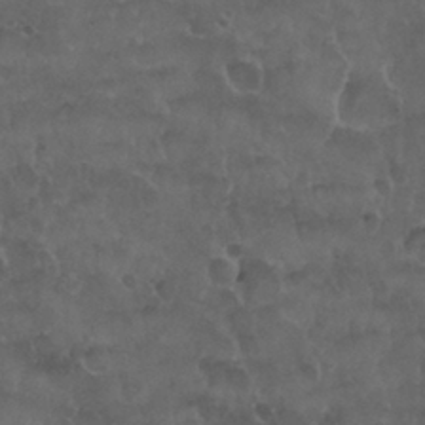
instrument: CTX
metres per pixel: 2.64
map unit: Nhu
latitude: 26.6869
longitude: -53.9150
